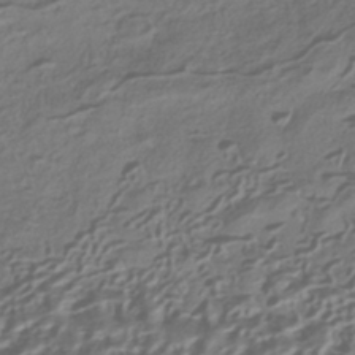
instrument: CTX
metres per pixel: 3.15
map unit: HNhu
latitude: -41.9745
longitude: 106.8975
